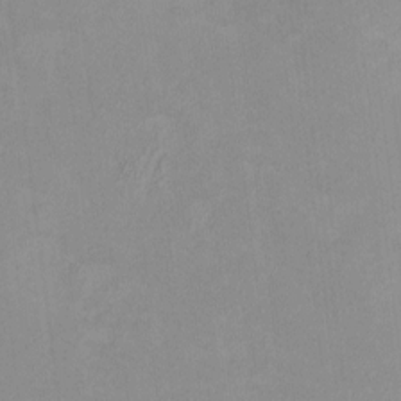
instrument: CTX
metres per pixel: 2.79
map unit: HNhu
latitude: 7.6694
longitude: 11.3132
